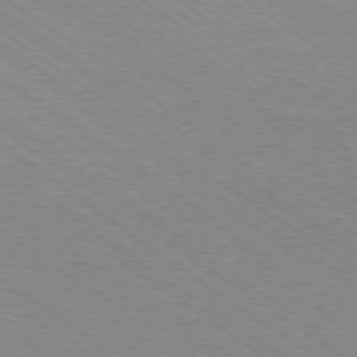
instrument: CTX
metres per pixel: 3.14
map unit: Ap
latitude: -79.0864
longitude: -79.7261
